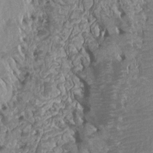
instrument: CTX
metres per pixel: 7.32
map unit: Ht
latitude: -1.8801
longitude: -15.8395
